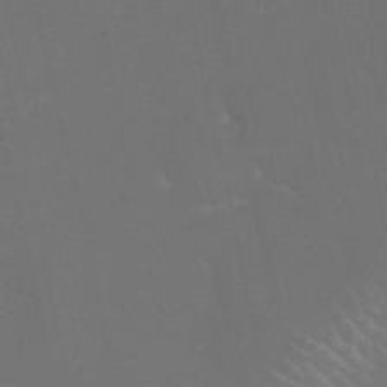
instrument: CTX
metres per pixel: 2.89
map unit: Nhu
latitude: 27.6127
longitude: -61.6316
